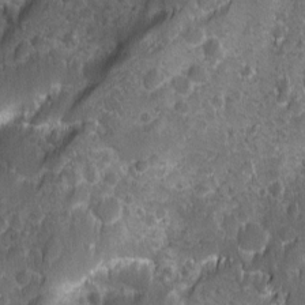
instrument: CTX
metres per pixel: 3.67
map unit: Ave
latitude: 9.8583
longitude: -104.8380
